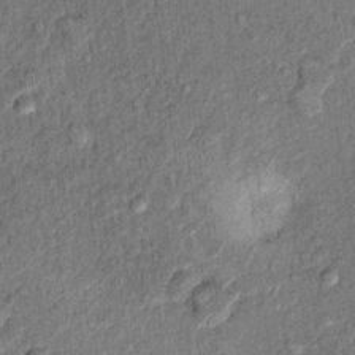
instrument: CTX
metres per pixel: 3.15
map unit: Hto
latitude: 10.7246
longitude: -37.5182
